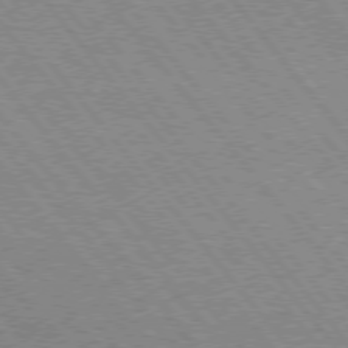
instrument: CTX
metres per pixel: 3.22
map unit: Hpe
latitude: 75.1592
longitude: -140.1011
